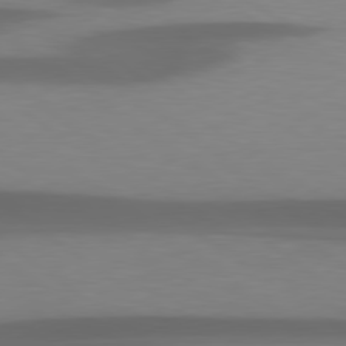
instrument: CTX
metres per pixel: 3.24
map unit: lApd
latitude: 79.4427
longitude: -124.0822
